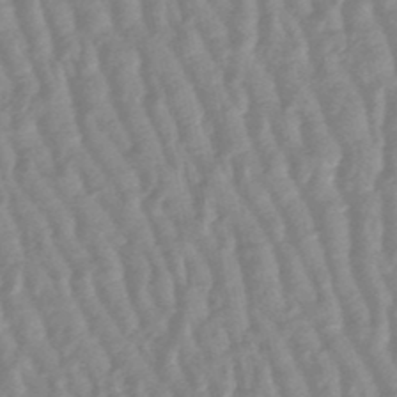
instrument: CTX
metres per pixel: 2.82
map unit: lHb
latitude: -48.3496
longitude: 79.5399
